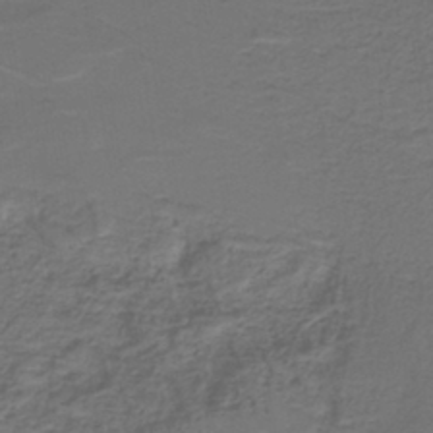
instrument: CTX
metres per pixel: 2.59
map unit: lHb
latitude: -39.5966
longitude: 53.6721
